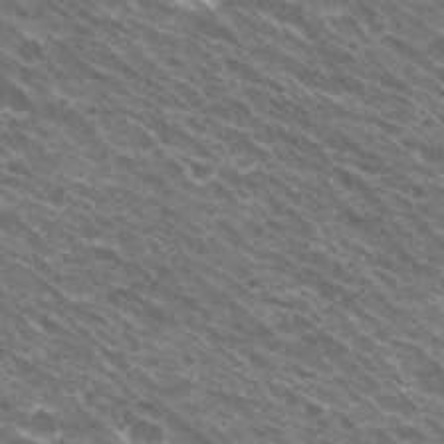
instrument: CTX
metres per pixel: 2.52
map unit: Hto
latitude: 30.7436
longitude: -43.6316
